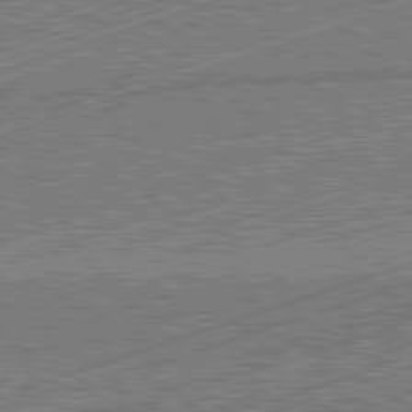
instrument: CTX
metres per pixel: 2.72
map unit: Hpe
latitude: -82.3117
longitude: 18.9542
